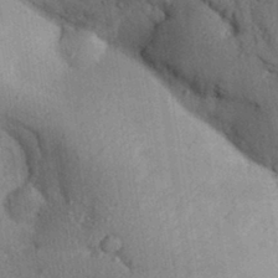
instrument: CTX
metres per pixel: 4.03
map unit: Aa
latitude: 31.5749
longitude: -144.5546
